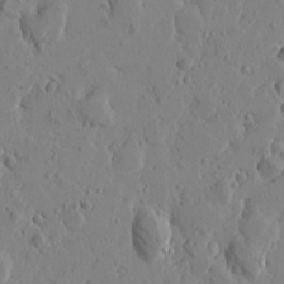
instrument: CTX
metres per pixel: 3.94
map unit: Htu
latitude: -1.1432
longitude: -177.2159
